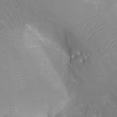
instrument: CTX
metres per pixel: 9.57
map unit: Aa
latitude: -8.3684
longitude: -71.4048
